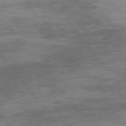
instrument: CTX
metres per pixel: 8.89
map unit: Hpe
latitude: 75.3671
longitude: -143.7072
